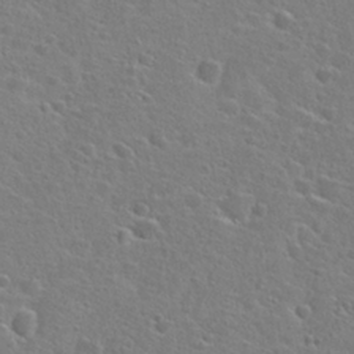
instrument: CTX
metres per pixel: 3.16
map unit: Hto
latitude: 25.8772
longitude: -48.1389
